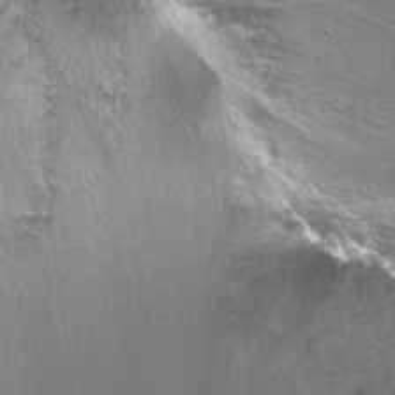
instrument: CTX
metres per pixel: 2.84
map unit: Nhu
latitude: -6.7652
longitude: -44.4412
